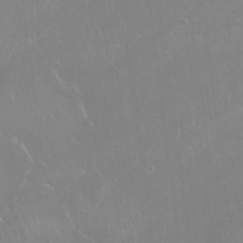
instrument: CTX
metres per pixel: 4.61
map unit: Htu
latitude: -16.2173
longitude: -46.6869
